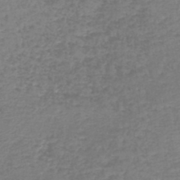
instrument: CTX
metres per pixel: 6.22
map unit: lHb
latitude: -44.1228
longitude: 59.3887
